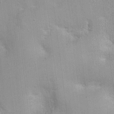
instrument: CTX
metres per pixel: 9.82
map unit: Nhu
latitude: 1.5371
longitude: -16.4790
